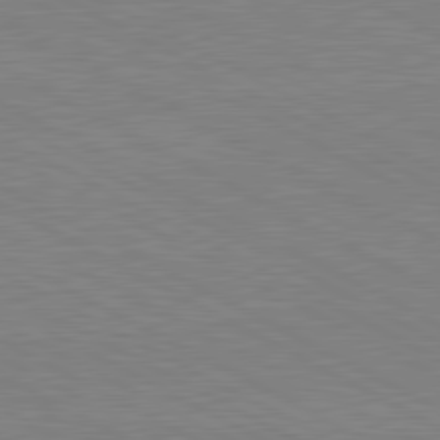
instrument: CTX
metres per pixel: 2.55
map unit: lApd
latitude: 80.8947
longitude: 150.9353
